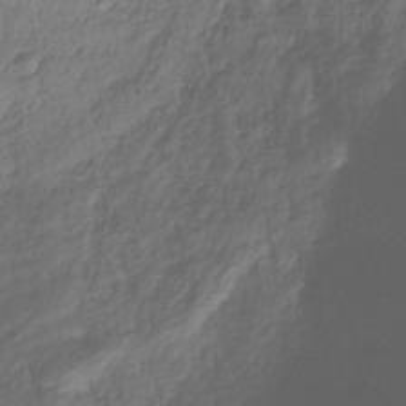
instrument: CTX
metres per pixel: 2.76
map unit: HNhu
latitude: -29.1242
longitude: 66.6329
